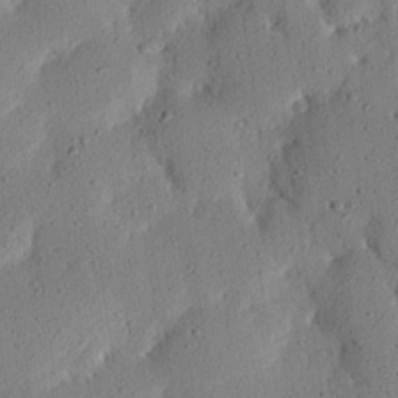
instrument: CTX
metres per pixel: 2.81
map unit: eHh
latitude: 25.0836
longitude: -81.1781
